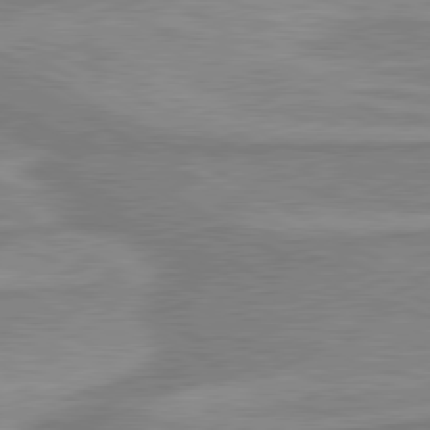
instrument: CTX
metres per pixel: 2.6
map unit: lApd
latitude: 80.1956
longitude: -173.6693
